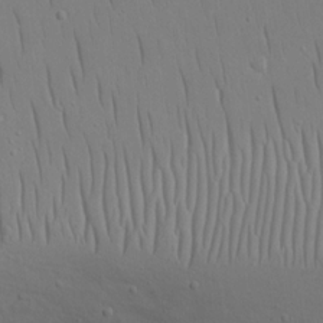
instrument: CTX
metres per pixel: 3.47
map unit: eHh
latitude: 16.1956
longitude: -71.6127
